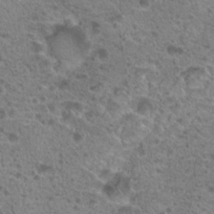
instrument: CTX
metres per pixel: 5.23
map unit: Hto
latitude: 20.1956
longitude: -41.1214
